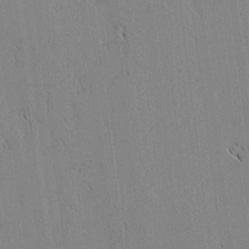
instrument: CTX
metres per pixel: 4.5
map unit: lAvf
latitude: 1.5560
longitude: -107.1025
